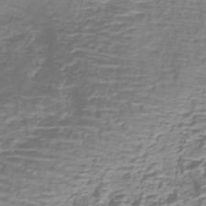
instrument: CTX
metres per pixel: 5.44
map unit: lHb
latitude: -40.8597
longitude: 59.1998
